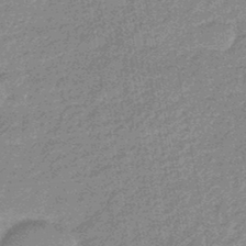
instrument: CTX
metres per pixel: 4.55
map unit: eHb
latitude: -44.4629
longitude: 86.9731
